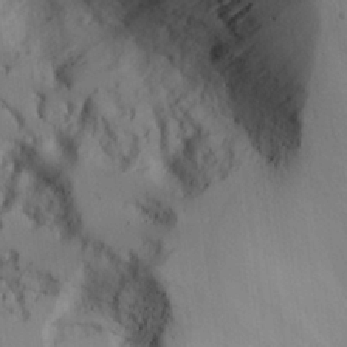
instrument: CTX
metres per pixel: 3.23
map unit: Aa
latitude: 26.0633
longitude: -132.4790
